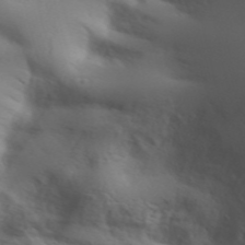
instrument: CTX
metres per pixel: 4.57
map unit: Aa
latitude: 32.8947
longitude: -143.4993
